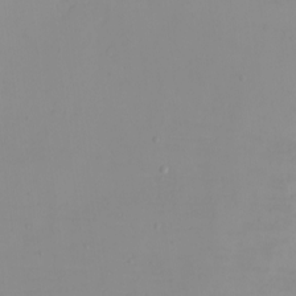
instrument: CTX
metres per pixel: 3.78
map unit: eHh
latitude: -5.1998
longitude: -82.9135
